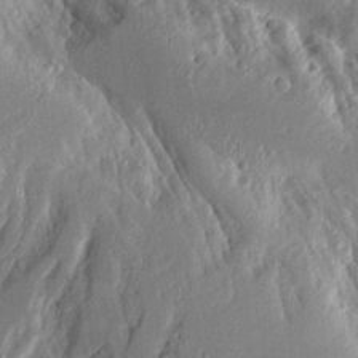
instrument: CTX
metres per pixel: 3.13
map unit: Aa
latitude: 10.8191
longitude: -126.1011
